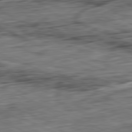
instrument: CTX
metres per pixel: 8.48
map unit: Ap
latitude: -81.7289
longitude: -71.6694
